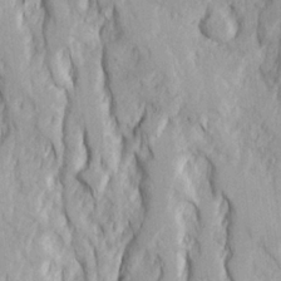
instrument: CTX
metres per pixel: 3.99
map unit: Ave
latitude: 23.2348
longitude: -133.4993
